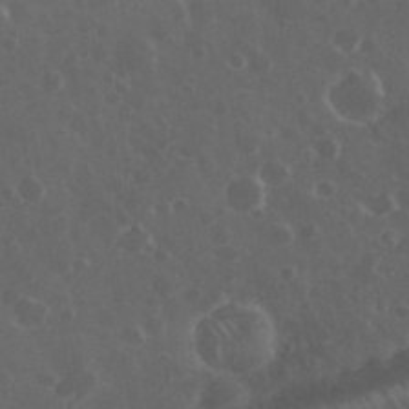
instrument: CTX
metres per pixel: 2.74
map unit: eHh
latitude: 33.7072
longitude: -61.1970
